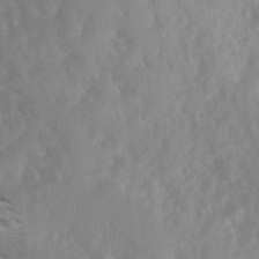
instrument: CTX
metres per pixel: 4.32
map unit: Ave
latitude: 10.9892
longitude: -102.6490
